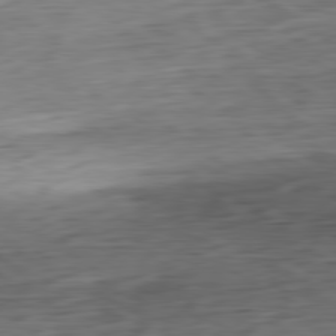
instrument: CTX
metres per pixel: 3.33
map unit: Ap
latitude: -80.5952
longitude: -68.8380
